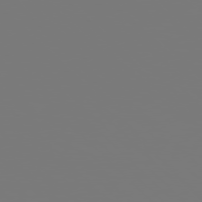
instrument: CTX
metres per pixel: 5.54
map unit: Hpe
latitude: 77.2726
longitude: -136.7058
